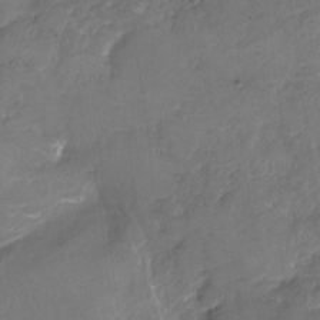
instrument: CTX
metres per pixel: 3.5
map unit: Nhu
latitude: -15.5588
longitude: -58.2145
